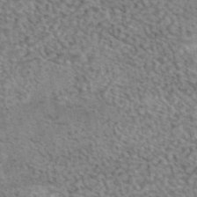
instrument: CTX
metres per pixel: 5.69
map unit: eAb
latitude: 44.6490
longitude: 109.1620
